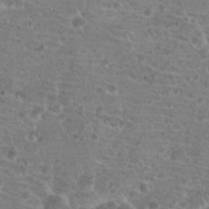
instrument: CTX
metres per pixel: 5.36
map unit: Hto
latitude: 19.7260
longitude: -42.1389
